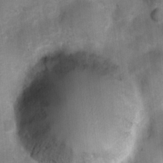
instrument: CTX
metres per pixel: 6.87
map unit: Ht
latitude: 4.3278
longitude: -22.1578
